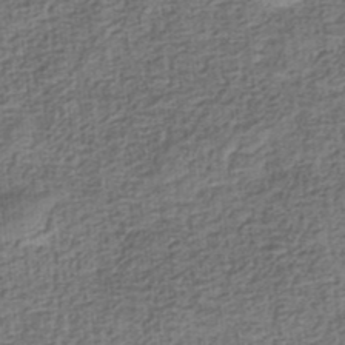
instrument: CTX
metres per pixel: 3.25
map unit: eHb
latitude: -34.9920
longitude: 79.4076
